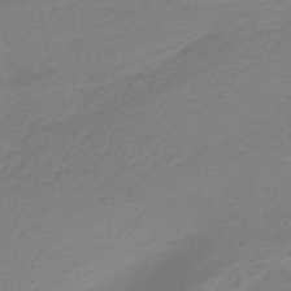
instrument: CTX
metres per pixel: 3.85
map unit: HNb
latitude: -37.7099
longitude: 54.0850
